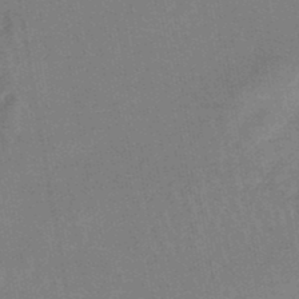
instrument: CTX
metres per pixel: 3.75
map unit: lHb
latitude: -48.0850
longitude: 71.2754
